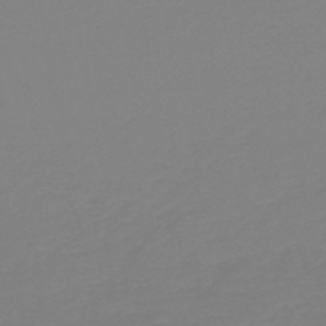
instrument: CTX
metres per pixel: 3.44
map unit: HNb
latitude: -49.4077
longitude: -51.2537
